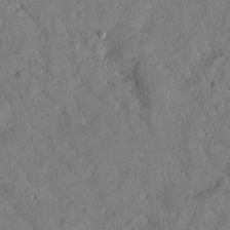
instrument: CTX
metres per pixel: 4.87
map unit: Htu
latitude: 0.2144
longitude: 175.6721
